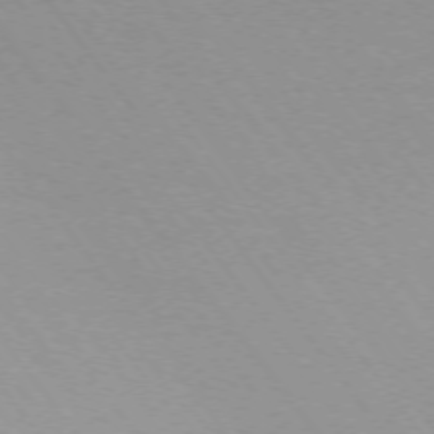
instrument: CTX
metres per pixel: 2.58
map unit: Ap
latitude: -74.9542
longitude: -75.4615
